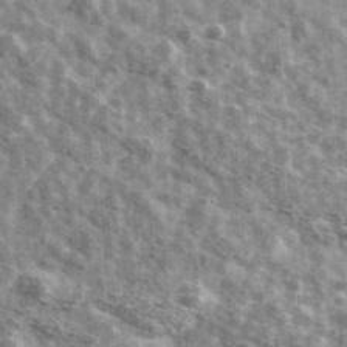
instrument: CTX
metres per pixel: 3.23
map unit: Ave
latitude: 41.3104
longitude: -106.5924
